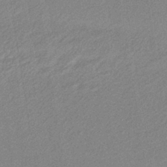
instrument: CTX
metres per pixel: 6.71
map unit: lHb
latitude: -40.4629
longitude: 70.9164
